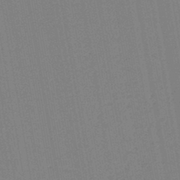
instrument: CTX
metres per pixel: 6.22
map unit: lHb
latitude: -44.9353
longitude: 63.1809
